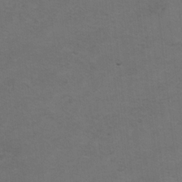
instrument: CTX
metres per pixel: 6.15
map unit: Hto
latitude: 8.6302
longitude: -35.3481
